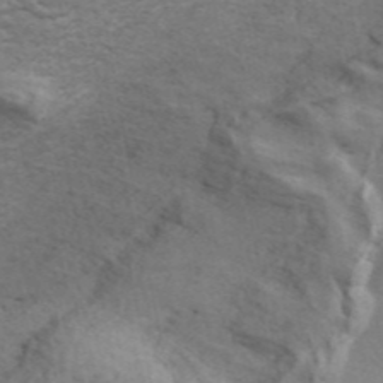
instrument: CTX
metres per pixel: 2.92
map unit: ANa
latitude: 46.2334
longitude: 24.7085
